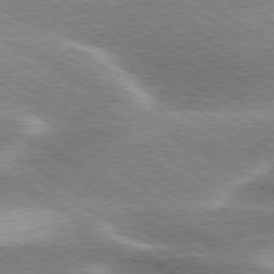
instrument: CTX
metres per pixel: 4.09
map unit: lApd
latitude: 80.1011
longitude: -120.4601
